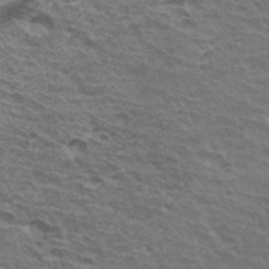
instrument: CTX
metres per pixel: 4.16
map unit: Hto
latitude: 34.0255
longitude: -41.0080
